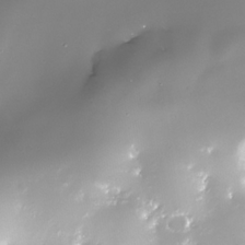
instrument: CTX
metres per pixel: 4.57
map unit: Nhe
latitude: -34.0850
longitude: -88.6680
